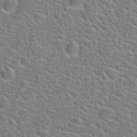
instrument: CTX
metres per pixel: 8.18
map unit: Hto
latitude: 21.7072
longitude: -44.5923
